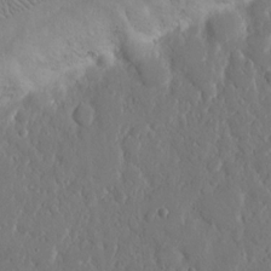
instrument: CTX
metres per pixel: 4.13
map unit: eHh
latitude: 14.7058
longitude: -69.7072
